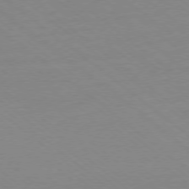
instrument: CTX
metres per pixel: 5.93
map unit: Ap
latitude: -78.1983
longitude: -95.7072
